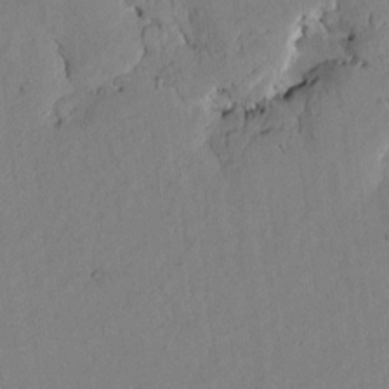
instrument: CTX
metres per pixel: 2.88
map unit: Htu
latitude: 3.3481
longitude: 178.6140
